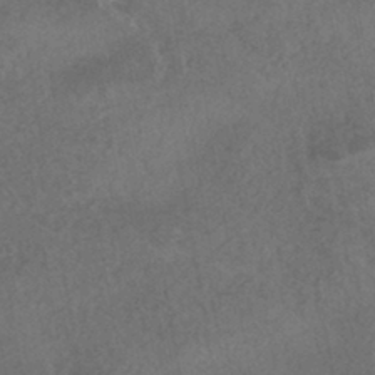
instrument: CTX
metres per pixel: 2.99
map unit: HNhu
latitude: -42.5195
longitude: 102.8597
